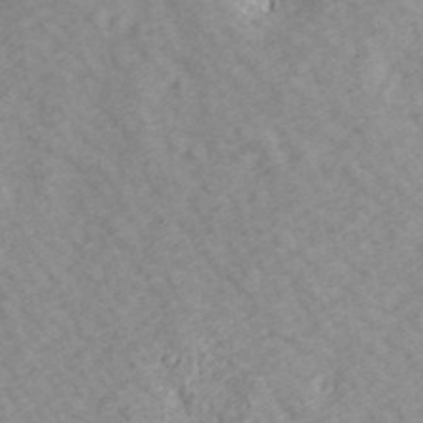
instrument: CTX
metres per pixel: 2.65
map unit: ANa
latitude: 40.4412
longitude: 20.8408
